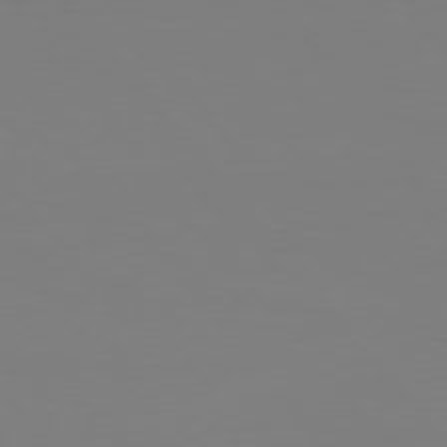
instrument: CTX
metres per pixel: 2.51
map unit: Hpe
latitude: 75.6127
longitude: -139.1781
